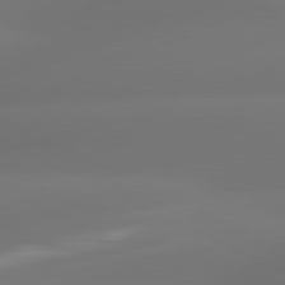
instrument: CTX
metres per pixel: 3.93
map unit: lApd
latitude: 81.3859
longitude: -164.4223
